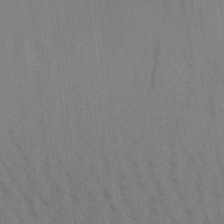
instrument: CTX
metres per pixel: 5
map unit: Aa
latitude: 30.6869
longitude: -139.2915
